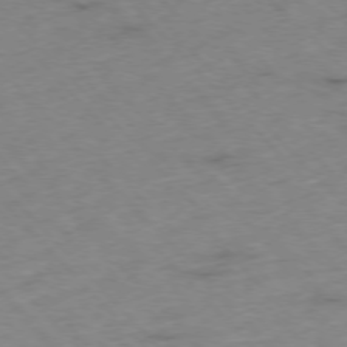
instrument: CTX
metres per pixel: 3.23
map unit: Hpe
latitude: -76.5007
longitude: -17.0836
